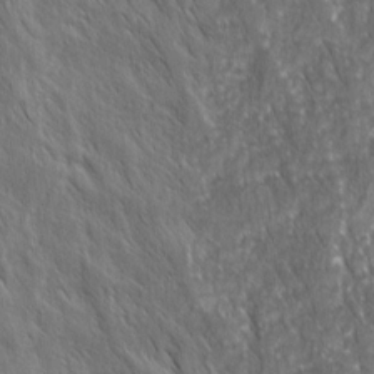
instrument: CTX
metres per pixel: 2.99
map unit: Ave
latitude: 15.1404
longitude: -134.2900
